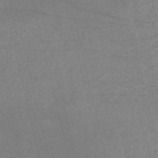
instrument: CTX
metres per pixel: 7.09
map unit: HNb
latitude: -53.6155
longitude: -47.5183
